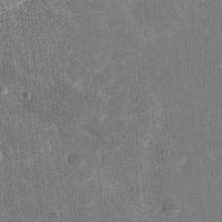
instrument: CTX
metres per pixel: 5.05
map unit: eHh
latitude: 21.3104
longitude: -63.3104
